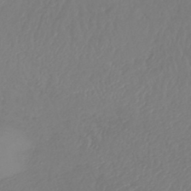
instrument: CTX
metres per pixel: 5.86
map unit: lHb
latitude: -43.1431
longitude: 77.0486
